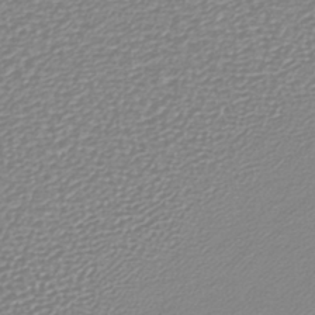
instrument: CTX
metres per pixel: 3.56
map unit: lHb
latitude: -40.0094
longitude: 64.6519
